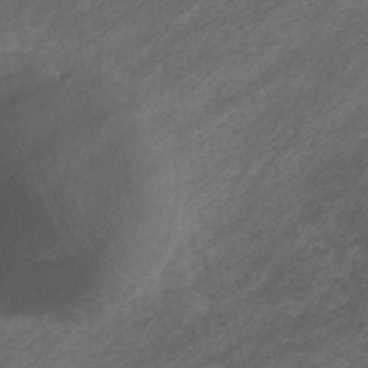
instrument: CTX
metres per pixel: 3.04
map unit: eHb
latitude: -32.2929
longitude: 70.8408
